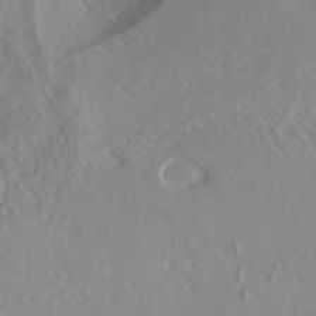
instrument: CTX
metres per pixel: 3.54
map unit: ANa
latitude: 40.0633
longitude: 28.3495
